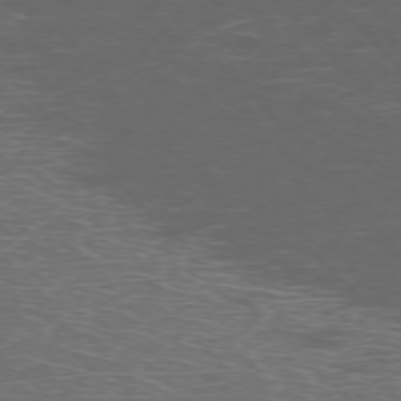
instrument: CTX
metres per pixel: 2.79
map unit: Ap
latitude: -75.8045
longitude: -67.8772
